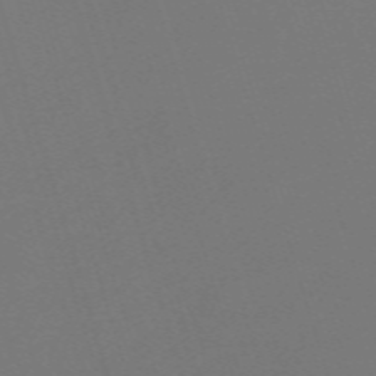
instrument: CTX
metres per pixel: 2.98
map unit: eHh
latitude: -62.7085
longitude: 51.0864
